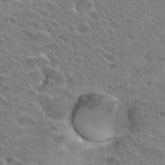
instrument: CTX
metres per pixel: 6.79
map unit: Hto
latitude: 27.7072
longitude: -39.4048
